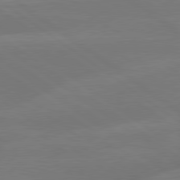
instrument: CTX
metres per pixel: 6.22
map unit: lApd
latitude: 79.7828
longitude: -148.6113
